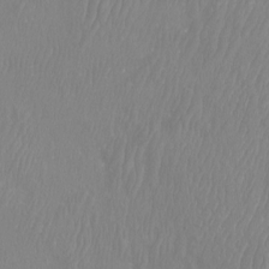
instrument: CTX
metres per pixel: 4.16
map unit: Htu
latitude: -8.8786
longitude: -75.9150
